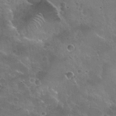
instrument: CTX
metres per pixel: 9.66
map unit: Nhu
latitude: 31.0459
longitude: -54.4601
